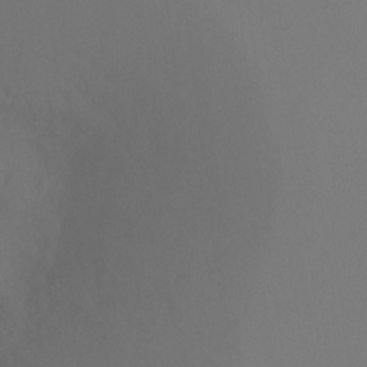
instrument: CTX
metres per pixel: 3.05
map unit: Ht
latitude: -9.3321
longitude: -33.1970
